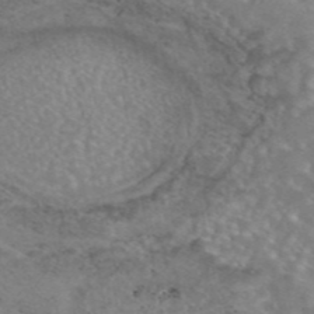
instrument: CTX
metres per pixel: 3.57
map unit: eAb
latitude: 44.9891
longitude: 107.8423
